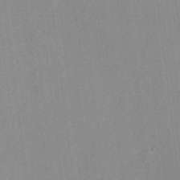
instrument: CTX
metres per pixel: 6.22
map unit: Hto
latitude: 7.8583
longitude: -34.4790
